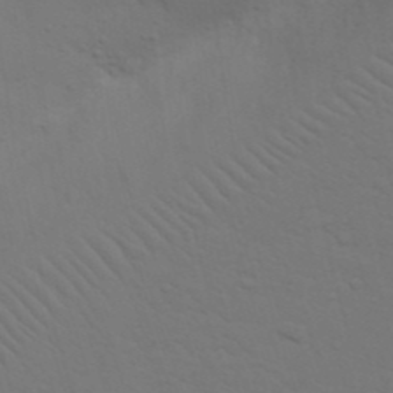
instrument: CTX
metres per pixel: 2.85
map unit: Nhu
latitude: 23.3293
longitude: -73.2915
